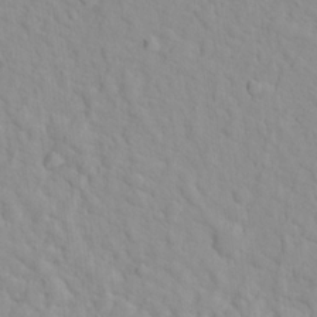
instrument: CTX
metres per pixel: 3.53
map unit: Hto
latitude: 16.4223
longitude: -36.3090
